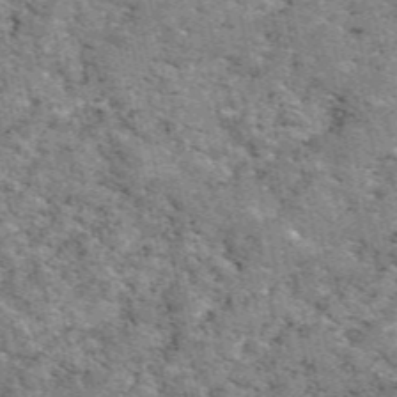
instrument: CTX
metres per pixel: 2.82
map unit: eAb
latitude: 48.6113
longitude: 116.1983
